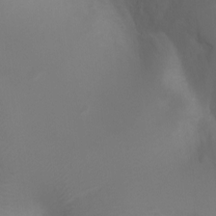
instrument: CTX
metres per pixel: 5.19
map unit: Ht
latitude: 1.6127
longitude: -21.0837
